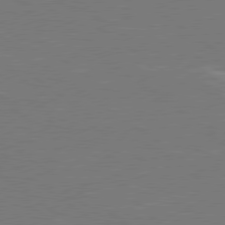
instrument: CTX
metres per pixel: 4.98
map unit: lApd
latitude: 78.9703
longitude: -95.0081
